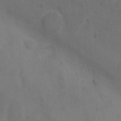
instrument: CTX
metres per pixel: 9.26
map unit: Nhu
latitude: 7.0080
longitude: -24.3278
